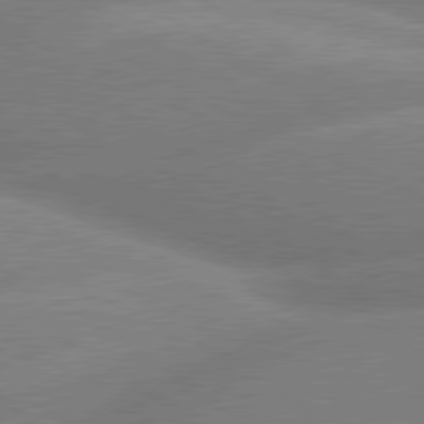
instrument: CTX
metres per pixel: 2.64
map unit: lApd
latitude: 80.0444
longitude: -154.3467
